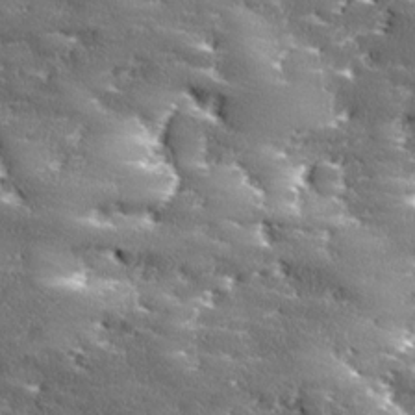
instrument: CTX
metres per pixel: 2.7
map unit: Ave
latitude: 18.1766
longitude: -136.6869
